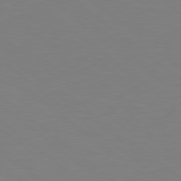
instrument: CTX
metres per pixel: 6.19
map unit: Hpe
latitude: 78.7624
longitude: -166.3278
